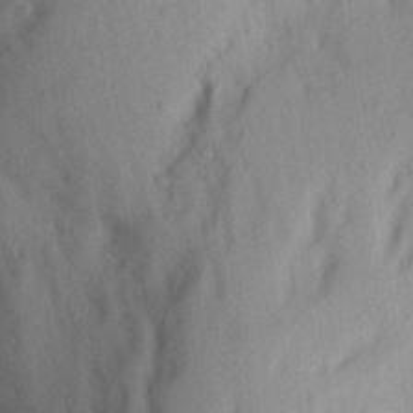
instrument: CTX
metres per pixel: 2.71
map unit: Aa
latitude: 28.4601
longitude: -146.1389
